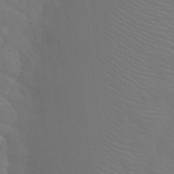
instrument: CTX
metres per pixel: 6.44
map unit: Hto
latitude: 19.0080
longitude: -39.7638
